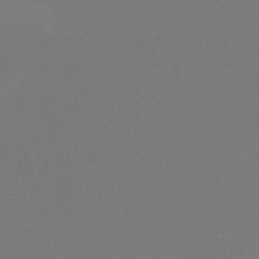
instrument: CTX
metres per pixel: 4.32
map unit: HNb
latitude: -35.8422
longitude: 55.3888
